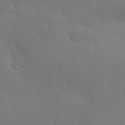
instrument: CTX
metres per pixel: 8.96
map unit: Nhu
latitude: 22.2900
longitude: -73.2159
